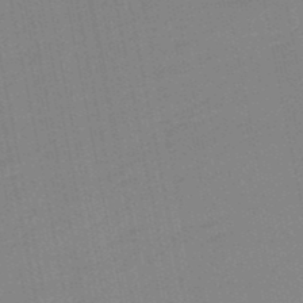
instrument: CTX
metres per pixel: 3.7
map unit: lHb
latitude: -49.2565
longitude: 80.1984
